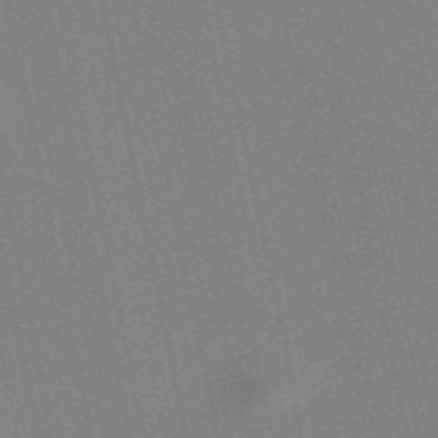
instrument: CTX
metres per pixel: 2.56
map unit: Nve
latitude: -57.7288
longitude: 50.1795
